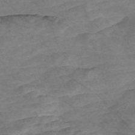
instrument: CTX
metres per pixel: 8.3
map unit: Nve
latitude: -57.9745
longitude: 61.1998
